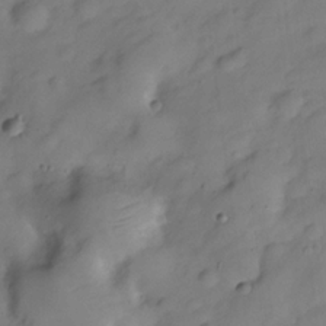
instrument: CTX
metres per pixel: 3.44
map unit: Hve
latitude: -28.3117
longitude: 93.1431
